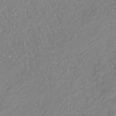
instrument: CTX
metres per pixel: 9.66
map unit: lHb
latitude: -36.6707
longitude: 72.9730
